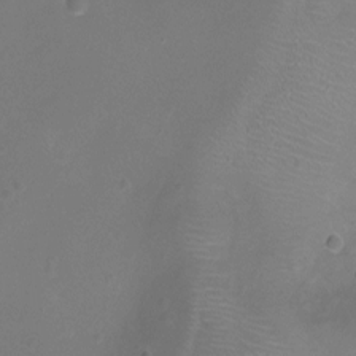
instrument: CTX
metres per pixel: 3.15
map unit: Ht
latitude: -6.6329
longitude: -19.5749
